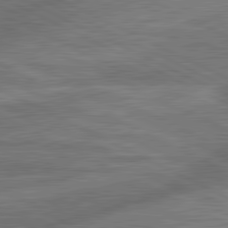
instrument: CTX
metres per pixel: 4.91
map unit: lApd
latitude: 81.2915
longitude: -167.0080
